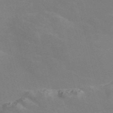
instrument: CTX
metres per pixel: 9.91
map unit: Nve
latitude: -58.1605
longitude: 63.4454
